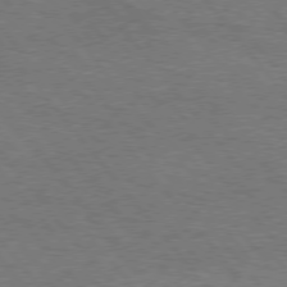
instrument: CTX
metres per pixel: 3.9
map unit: Hpe
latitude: 75.5182
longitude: -151.5371
